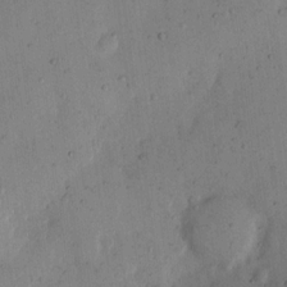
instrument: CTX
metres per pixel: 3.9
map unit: eHh
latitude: 11.5560
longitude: -61.8772
